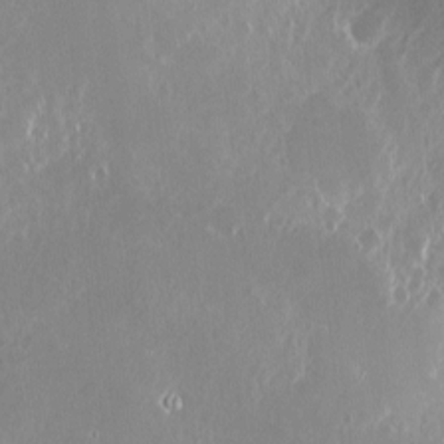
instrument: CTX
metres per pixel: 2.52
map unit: Nhu
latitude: -5.0108
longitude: -79.1403
